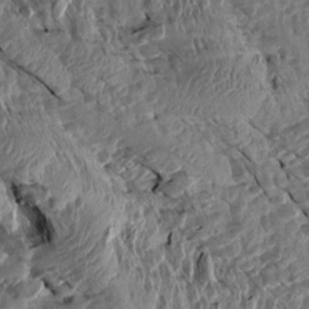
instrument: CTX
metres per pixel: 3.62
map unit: Aa
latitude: 14.5735
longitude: -143.9717
